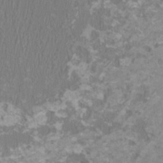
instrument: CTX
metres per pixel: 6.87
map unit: HNhu
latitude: 1.1403
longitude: -1.3670
